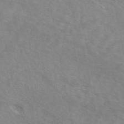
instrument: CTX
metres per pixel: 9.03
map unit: eAb
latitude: 48.8569
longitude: 119.5210
